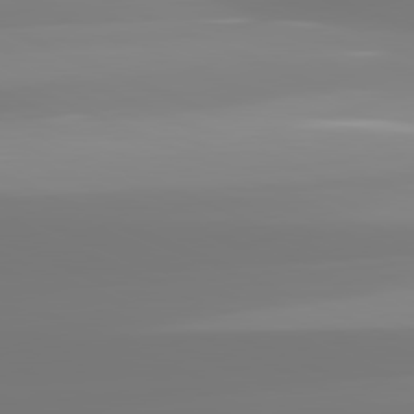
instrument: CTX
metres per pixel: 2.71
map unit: lApd
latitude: 81.7827
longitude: -149.4993
